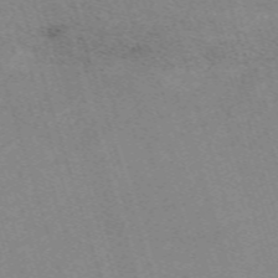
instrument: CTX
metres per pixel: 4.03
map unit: eHh
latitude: -62.6896
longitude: 49.4833
